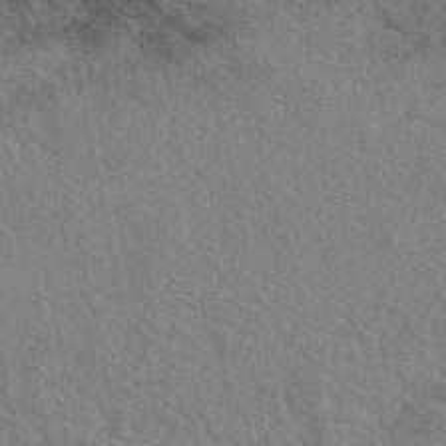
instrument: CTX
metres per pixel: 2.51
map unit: eAb
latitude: 50.5734
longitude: 114.2928
